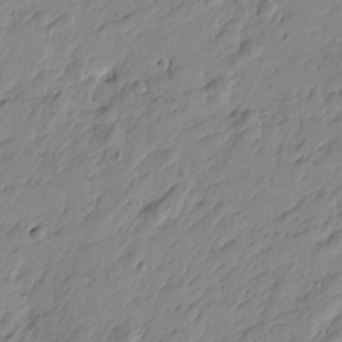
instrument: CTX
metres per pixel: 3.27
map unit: Htu
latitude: -4.2739
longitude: -178.1956
